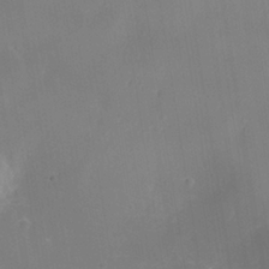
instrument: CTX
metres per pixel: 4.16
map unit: Nhe
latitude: -38.4629
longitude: -117.9717
